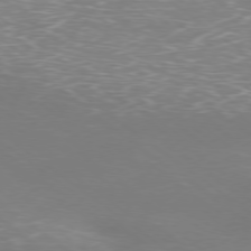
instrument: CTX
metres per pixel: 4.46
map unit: Ap
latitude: -78.8030
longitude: -61.8772
